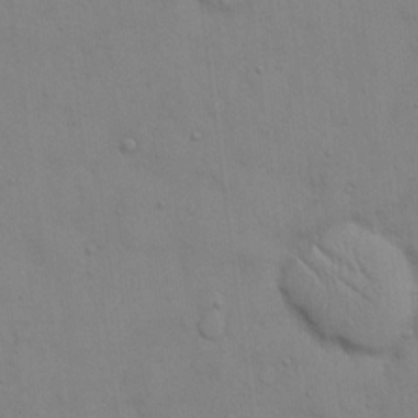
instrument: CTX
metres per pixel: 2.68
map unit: eHh
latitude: 16.1200
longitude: -62.5924
